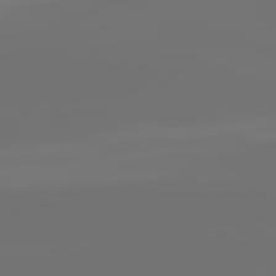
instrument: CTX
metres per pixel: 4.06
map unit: lApd
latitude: 82.0633
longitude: -160.5546
